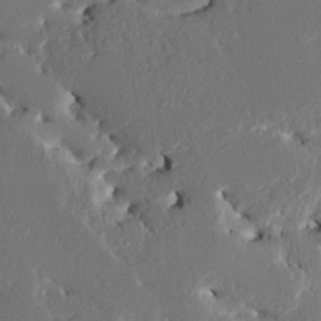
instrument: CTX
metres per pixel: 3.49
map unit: HNhu
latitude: 5.2915
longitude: -4.9892
